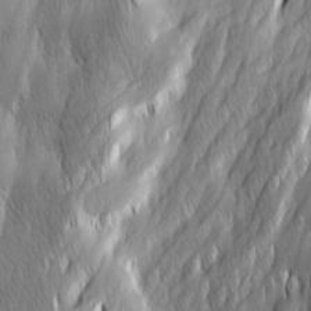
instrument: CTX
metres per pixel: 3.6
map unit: Ave
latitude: 15.1970
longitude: -135.4426
